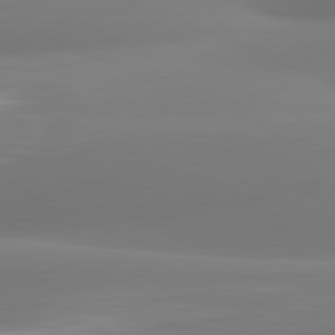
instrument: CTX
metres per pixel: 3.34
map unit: lApd
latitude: 81.4048
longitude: -161.2159
